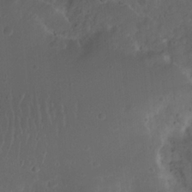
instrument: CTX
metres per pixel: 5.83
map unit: Nhu
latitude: 21.8395
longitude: -72.4034
